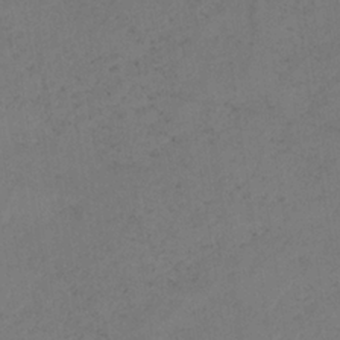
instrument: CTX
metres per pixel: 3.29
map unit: HNb
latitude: -32.8219
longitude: 63.6344
